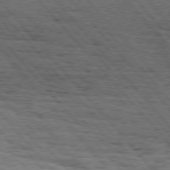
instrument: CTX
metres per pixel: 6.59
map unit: Hpe
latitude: 75.9150
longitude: -154.1011
